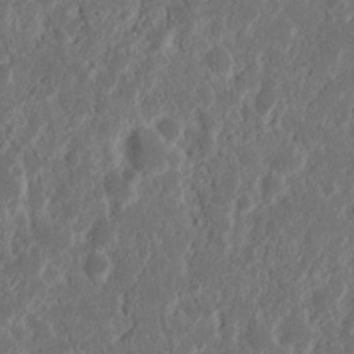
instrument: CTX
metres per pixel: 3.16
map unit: Nhu
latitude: 14.8002
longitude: -73.7072
